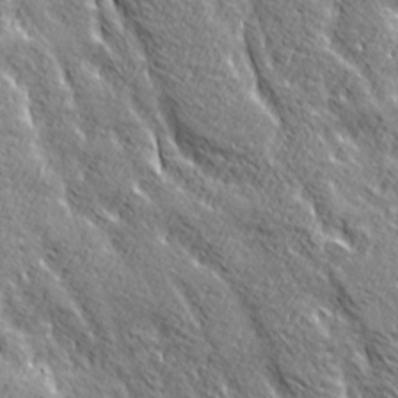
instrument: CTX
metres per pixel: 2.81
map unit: Ave
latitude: 20.6869
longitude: -135.4615
